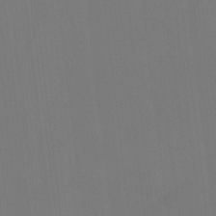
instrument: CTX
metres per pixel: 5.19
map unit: HNhu
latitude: 7.3671
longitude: 4.3684
